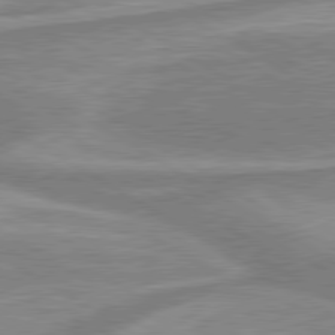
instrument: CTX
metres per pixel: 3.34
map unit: lApd
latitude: 80.1011
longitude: -177.7638
